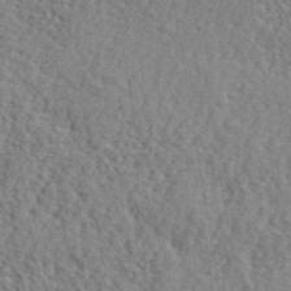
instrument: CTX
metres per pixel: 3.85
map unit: lHvf
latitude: 41.9339
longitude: -87.3104
